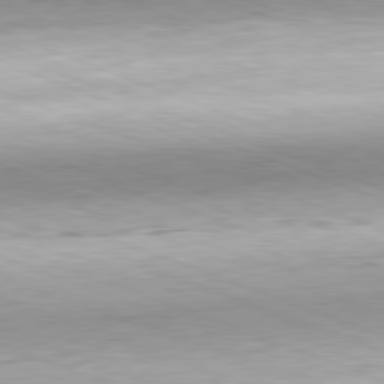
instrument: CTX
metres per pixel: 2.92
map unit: Hpe
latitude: -82.2361
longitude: 13.2565
